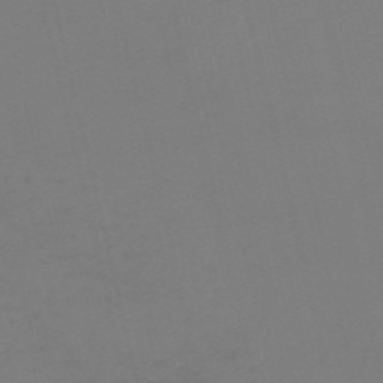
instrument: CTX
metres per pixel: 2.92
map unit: HNb
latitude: -55.3888
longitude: -38.8002
